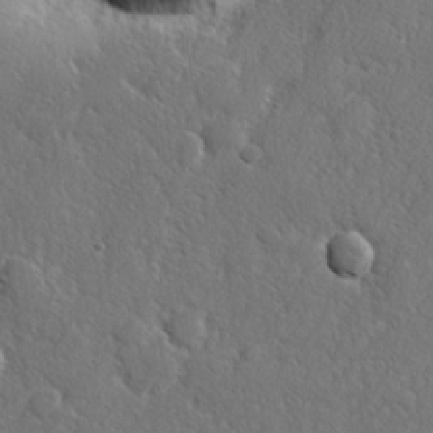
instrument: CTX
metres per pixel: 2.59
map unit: lHvf
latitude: 23.2915
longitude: 144.8597
